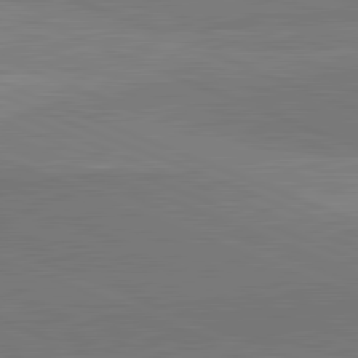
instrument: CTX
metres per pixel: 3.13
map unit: lApd
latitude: 82.1955
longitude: 138.4629
